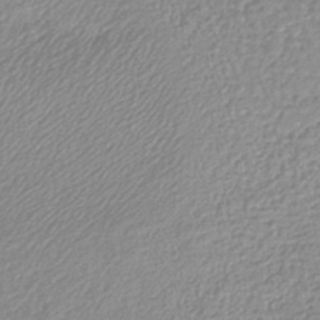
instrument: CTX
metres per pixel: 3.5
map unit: lHb
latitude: -42.1038
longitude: 68.5762
